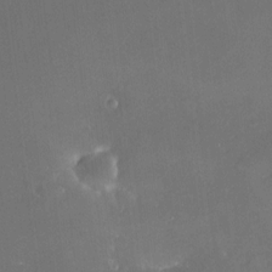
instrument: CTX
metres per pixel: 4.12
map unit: HNhu
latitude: 7.7450
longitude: 7.9178
